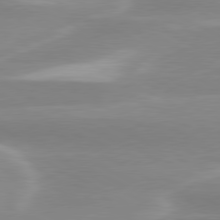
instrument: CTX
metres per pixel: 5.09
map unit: lApd
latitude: 79.9528
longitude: -115.6315
